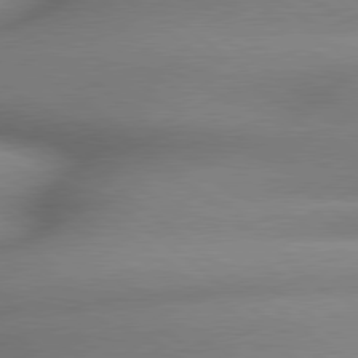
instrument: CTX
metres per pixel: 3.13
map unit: lApd
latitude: 79.6127
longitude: -163.9717
